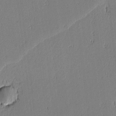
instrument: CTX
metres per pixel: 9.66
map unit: lAvf
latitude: -0.6330
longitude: -106.1389
